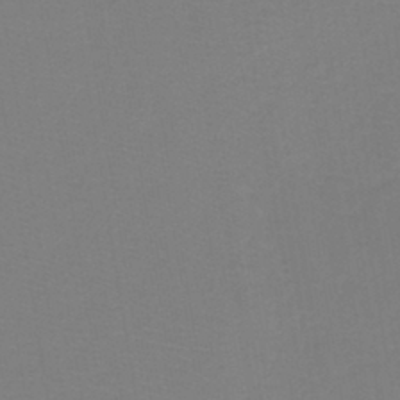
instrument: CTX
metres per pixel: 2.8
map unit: lHb
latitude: -40.8030
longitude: 52.4440
